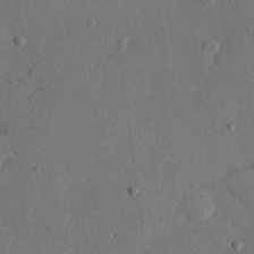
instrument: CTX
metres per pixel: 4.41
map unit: lHvf
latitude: 21.9717
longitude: 145.2943
